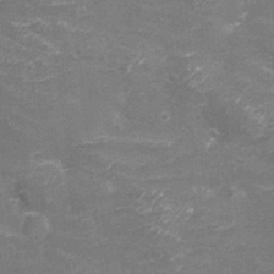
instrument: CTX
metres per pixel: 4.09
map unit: eHh
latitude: -3.8044
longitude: -75.3860
